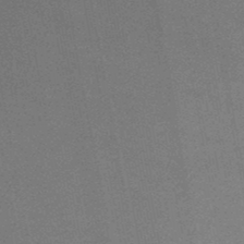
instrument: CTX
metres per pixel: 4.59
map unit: HNb
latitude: -47.4832
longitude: 58.7274
